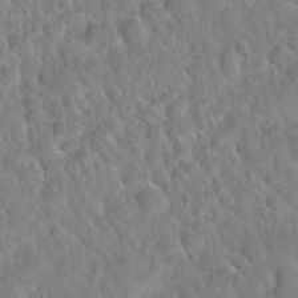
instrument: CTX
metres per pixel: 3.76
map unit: Nhu
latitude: 31.4805
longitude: -51.4993
